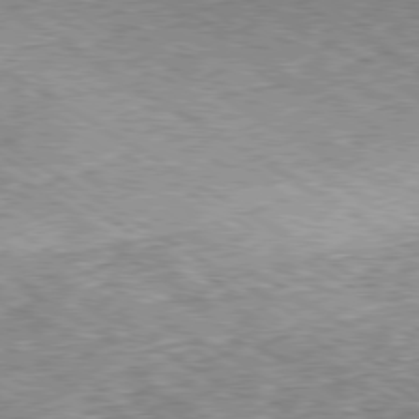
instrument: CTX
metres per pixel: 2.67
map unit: Ap
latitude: -80.1795
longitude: -51.2537
